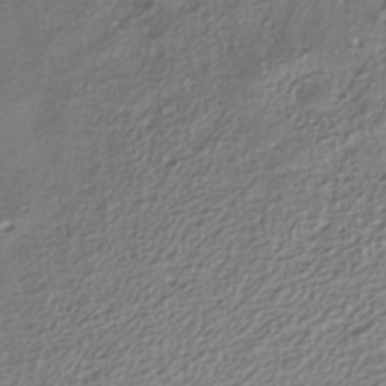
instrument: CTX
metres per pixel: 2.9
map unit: ANa
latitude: -36.9352
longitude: 94.8219
